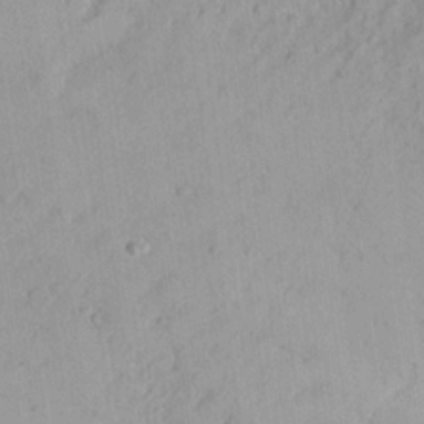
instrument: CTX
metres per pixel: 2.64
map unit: Nhu
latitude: 21.0648
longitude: -71.2537
